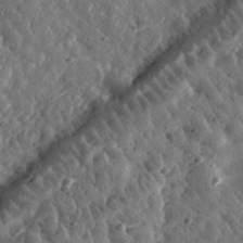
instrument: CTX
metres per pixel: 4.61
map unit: eHh
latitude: 33.6505
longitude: -79.1592
